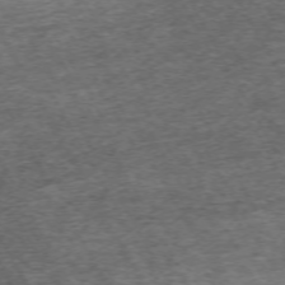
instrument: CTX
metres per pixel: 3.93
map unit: Hpe
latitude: -71.2187
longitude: 13.3321
